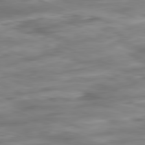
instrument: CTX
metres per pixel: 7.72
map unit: Ap
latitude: -82.0850
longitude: -80.8002
